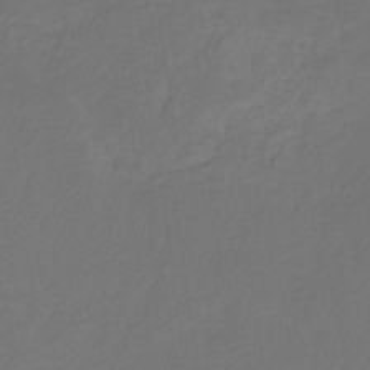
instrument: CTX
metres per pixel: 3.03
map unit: eHb
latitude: -30.7652
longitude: 68.5384
